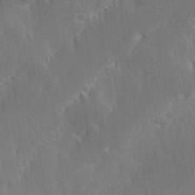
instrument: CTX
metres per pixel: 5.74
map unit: Hve
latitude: 31.2537
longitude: 149.1998
